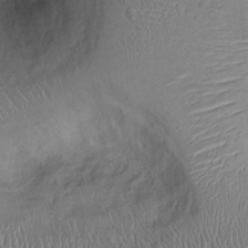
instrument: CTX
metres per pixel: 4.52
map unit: Ht
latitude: -0.4818
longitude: -13.5560
